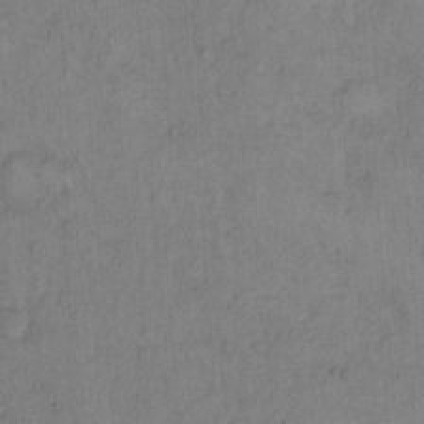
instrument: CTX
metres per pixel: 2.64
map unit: Hto
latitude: 12.0633
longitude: -57.1214
